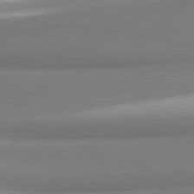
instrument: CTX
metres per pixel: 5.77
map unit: lApd
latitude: 81.4615
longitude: 165.0109
